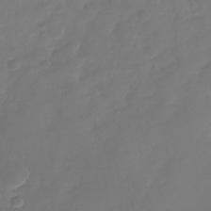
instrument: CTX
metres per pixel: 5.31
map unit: Nhu
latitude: -27.8233
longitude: -61.3481
